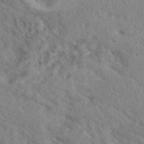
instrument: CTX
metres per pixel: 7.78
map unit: ANa
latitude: 40.8380
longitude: 18.5763
